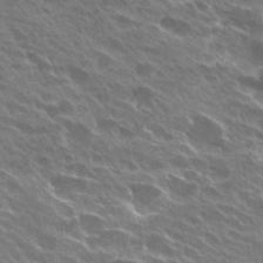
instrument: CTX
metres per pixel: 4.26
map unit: Hto
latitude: 28.1389
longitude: -41.4993
